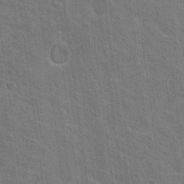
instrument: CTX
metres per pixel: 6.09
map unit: Nhu
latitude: 17.9717
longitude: -30.7058
